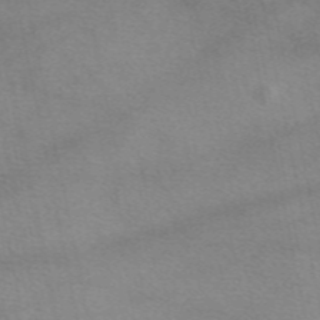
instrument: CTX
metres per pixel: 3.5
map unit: eAb
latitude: 50.2144
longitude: 106.8408
